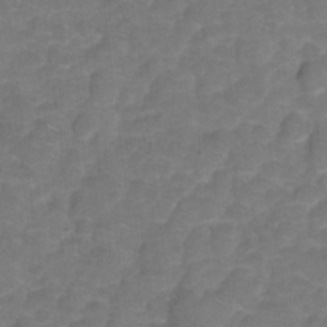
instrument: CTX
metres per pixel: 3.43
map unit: Hto
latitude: 5.2915
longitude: -31.4238
